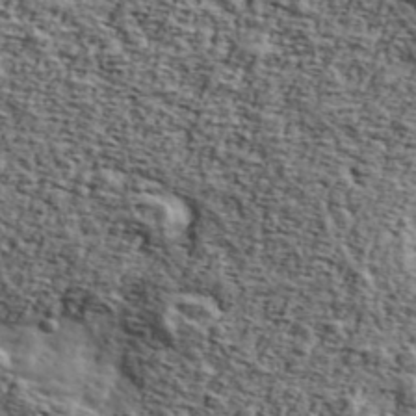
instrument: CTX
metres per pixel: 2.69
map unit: Ave
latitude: 43.2537
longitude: -110.2334
